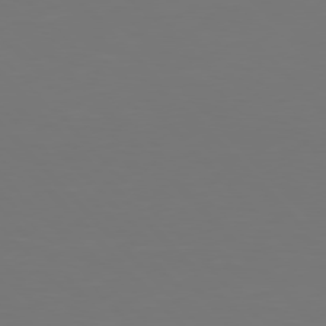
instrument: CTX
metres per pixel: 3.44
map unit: Hpe
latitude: 76.8758
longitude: -170.2522
